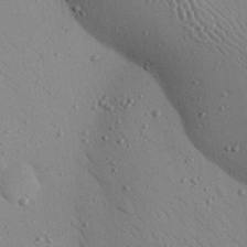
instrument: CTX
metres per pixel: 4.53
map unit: Nhu
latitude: 23.4426
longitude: -75.2915
